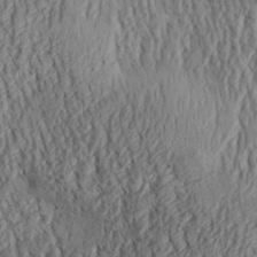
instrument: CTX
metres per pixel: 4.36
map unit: Aa
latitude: 30.1956
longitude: -137.9717
